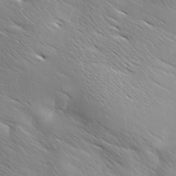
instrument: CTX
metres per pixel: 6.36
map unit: Ave
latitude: 1.5749
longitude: -114.2522
